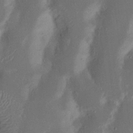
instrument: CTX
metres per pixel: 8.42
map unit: Nhu
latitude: 15.8584
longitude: -74.2523
